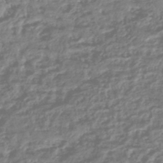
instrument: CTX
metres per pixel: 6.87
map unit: HNhu
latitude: -44.8597
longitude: 100.1416
